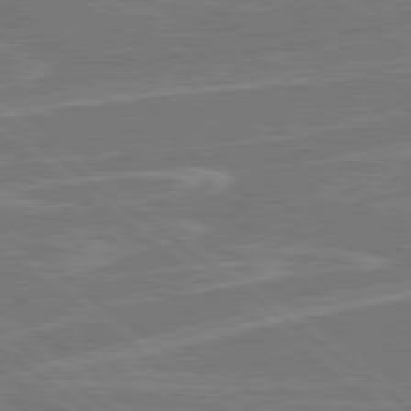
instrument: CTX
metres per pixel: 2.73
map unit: Hpe
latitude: 78.8380
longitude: -129.6127
